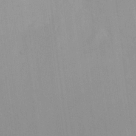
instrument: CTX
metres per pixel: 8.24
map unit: Nhu
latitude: 23.4615
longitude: -63.3482
